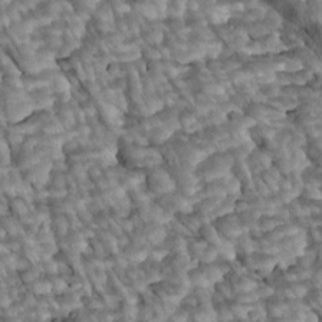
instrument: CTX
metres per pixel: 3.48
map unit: Htu
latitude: 2.1955
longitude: 143.7477
